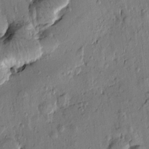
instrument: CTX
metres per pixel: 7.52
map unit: Htu
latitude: -0.1984
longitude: -176.4979
